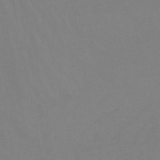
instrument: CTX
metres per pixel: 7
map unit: lHb
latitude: -45.4832
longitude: 67.3132
